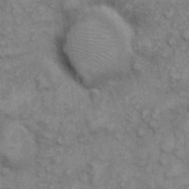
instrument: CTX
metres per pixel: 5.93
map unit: eHh
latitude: 7.0080
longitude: -64.8380
